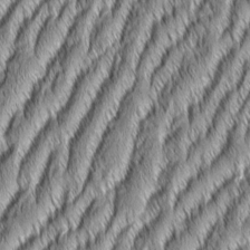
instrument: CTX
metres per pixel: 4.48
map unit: Aa
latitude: 7.8583
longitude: -131.4805
